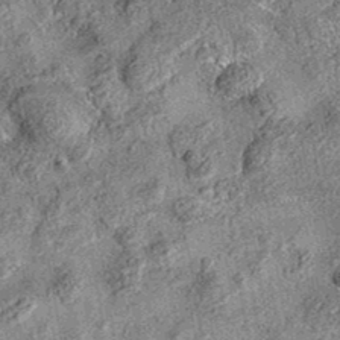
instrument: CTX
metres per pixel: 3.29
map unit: eAb
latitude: 36.0633
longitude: 107.1998
